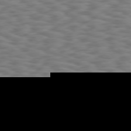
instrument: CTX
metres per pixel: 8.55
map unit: Hpe
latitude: 75.6505
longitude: -133.8772
